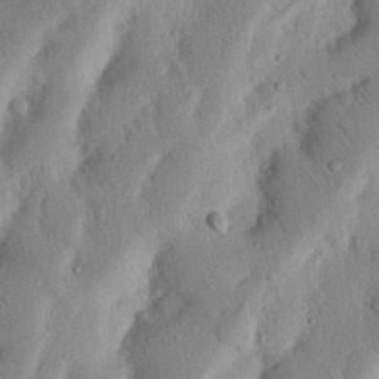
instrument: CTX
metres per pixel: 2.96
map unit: Nhu
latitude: 17.9528
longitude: -75.4804
